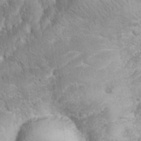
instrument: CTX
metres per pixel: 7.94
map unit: eHh
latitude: 32.4601
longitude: -64.4034
